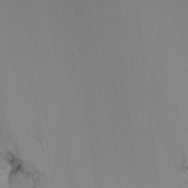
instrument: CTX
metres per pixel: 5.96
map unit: Nhu
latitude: -11.0864
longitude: -33.4049
